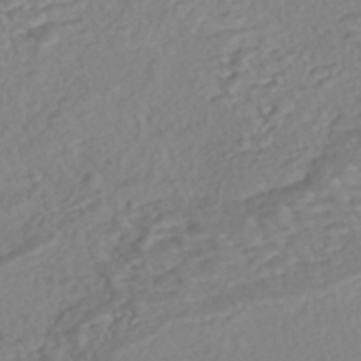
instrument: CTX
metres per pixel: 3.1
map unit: Nhe
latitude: -47.3887
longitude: -172.4223
